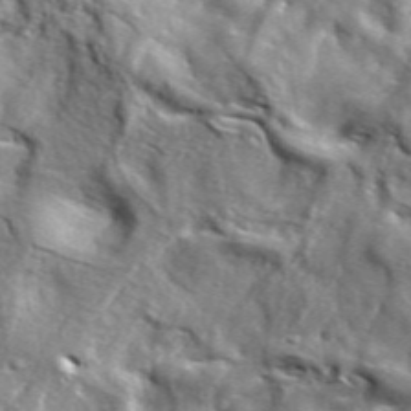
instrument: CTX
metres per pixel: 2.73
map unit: lHvf
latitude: 36.5735
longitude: -86.4979
